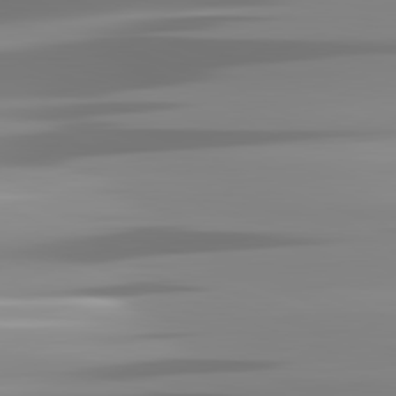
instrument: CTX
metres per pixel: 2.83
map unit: lApd
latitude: 81.8961
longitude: -139.5749
